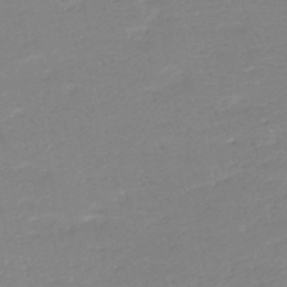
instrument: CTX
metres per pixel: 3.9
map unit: HNb
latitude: -49.5022
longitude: -44.3467
